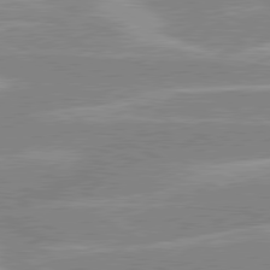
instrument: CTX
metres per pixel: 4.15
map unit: lApd
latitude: 80.4412
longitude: -125.2159
